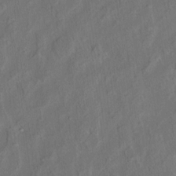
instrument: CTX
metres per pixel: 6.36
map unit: eHh
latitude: 5.8583
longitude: -77.0269
